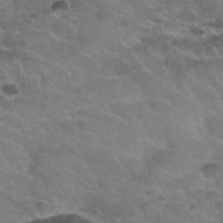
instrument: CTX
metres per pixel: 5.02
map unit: Nhu
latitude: 31.5749
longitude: -52.7813
